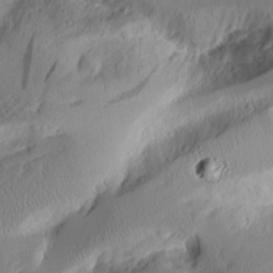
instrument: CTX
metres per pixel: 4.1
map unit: Aa
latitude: 11.6127
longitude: -126.5357
